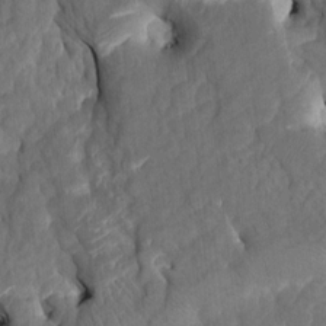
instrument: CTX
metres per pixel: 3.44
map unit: HNhu
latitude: 6.9892
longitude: -3.3481
